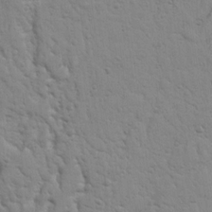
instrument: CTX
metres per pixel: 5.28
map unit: Nhu
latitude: 17.7450
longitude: -78.4223
